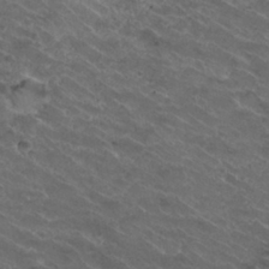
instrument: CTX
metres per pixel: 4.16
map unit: Nhu
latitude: 29.7072
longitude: -49.3482
